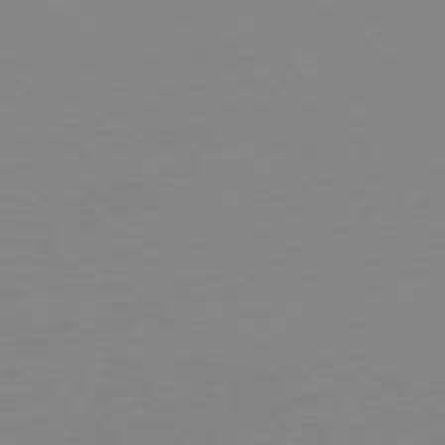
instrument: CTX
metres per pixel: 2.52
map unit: Ap
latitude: -78.8975
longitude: -99.1403
